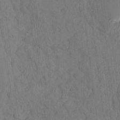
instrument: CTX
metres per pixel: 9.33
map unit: eHh
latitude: -2.5384
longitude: 14.5007
